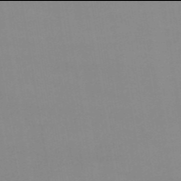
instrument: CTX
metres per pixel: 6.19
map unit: eHb
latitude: -50.0094
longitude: 67.8044
